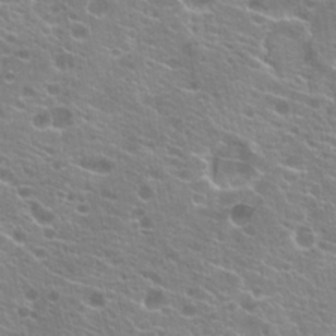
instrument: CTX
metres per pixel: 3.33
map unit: Hto
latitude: 21.2915
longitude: -40.2900
